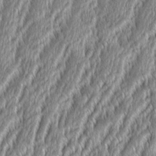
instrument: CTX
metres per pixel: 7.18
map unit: Aa
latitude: 8.7435
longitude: -130.5546
